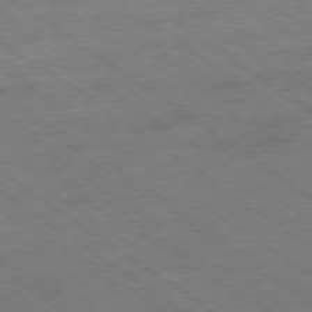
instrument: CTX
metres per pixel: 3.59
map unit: Hpe
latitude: -78.9163
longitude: -13.9528
